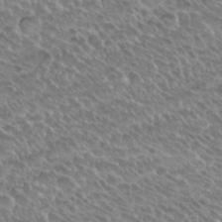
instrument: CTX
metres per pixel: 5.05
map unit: Hto
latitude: 28.5546
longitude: -40.1577
